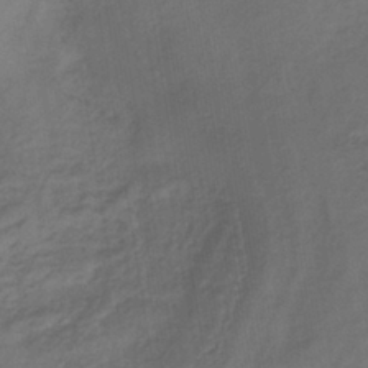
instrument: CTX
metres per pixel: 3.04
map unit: lHb
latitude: -39.6533
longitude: 61.8422
